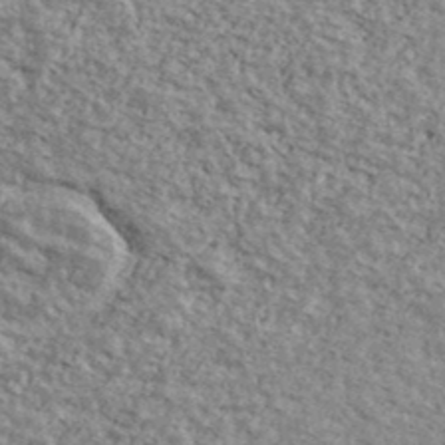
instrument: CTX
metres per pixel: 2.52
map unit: Ave
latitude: 41.0080
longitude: -109.1025
